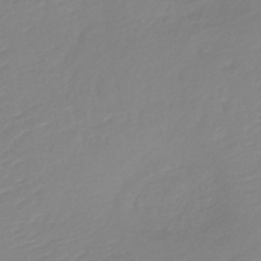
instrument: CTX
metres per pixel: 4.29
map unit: lHb
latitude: -41.9367
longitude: 77.3510
